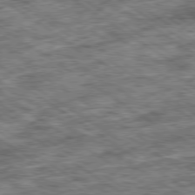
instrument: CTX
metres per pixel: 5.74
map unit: Ap
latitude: -79.9178
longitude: -75.3671
